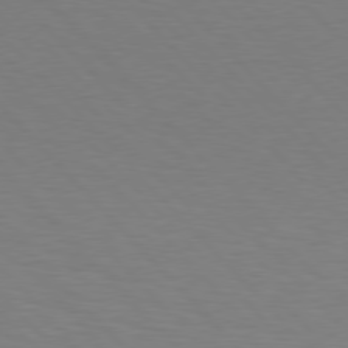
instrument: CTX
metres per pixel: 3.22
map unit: Hpe
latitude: 76.6679
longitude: -155.8394
